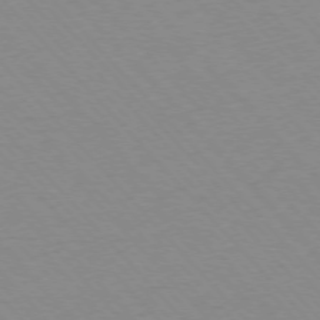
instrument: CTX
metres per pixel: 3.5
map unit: Ap
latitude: -76.5385
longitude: -86.4034
